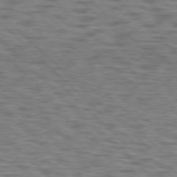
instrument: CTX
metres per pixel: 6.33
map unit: lApd
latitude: 77.1781
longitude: -71.2915
